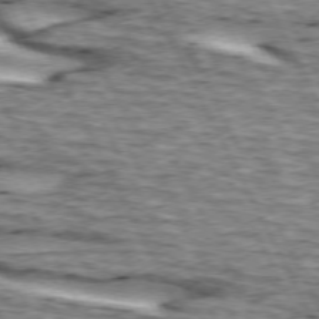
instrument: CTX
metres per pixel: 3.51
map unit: lApd
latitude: 73.3104
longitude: -55.1403
